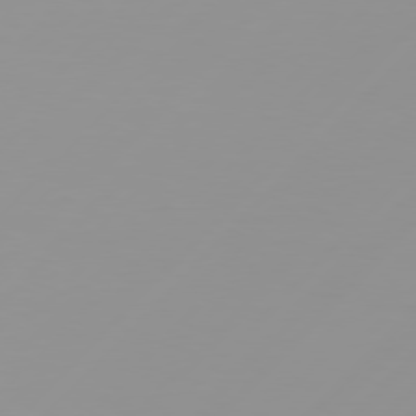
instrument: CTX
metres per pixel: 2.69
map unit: Hpe
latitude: 77.2726
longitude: -139.0458
